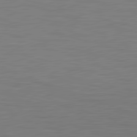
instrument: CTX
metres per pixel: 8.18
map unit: lApd
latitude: 79.9906
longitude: 120.8975
